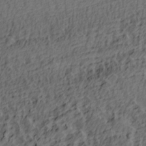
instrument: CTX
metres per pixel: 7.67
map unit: lAa
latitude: 4.3089
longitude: -113.5182
